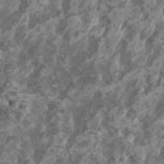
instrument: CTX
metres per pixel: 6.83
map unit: HNhu
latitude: 0.8191
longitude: 7.3509
